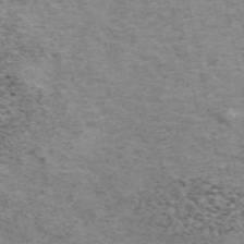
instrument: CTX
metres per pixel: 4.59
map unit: ANa
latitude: 50.0255
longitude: -74.4034
